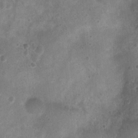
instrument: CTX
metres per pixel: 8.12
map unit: Nhu
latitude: 6.3467
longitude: -18.2900
